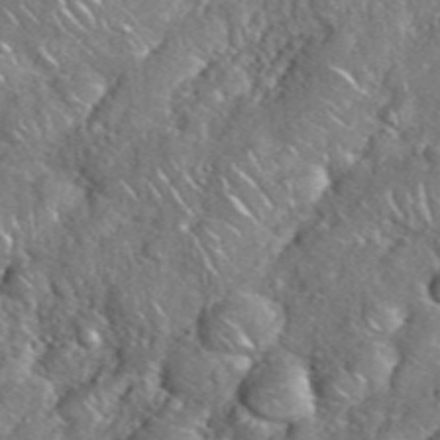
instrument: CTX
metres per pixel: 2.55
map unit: eHh
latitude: 38.5168
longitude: -58.9703
